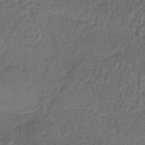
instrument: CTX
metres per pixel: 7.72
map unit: lHb
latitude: -38.1795
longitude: 61.4643
